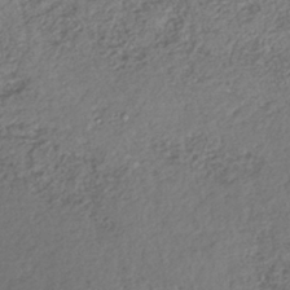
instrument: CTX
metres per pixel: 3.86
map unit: lHb
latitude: -37.0486
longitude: 68.3117
